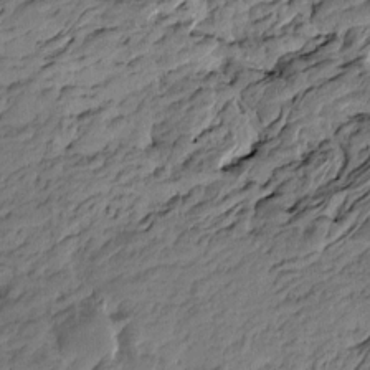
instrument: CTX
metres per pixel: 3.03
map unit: Htu
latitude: -6.1228
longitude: -178.8380
